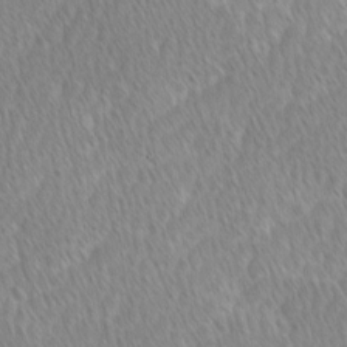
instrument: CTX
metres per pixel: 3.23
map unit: Ave
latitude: -1.1243
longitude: -114.3089
